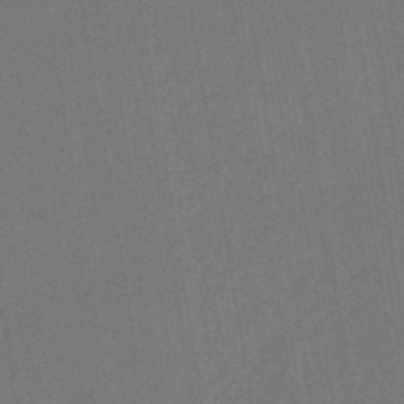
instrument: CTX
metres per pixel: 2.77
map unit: eHb
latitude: -50.0472
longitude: 84.5384
